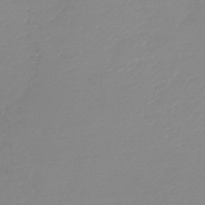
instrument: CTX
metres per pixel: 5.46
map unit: HNb
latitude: -44.6519
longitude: -44.0822
